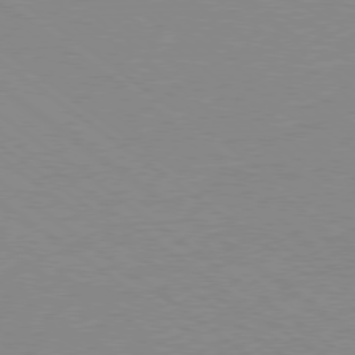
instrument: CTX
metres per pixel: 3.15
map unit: Ap
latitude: -79.5399
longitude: -56.4223
